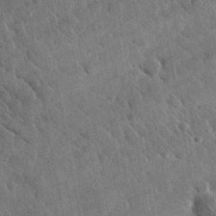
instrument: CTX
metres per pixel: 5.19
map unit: lHvf
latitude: 34.4223
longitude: -86.6112
